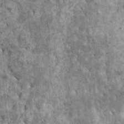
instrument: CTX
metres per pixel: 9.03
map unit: HNhu
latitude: 3.3670
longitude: 4.7652
